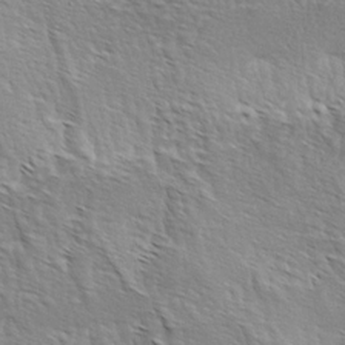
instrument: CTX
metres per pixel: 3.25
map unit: lAa
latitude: -4.2550
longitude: -122.1011
